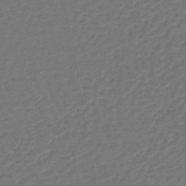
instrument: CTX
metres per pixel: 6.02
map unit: lHb
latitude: -43.4076
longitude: 76.7274
